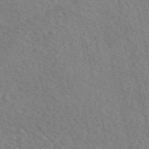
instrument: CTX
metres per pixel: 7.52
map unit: eAb
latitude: 51.2914
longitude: 113.6722
